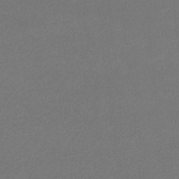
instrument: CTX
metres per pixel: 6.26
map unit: eHb
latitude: -32.8786
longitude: 69.7099
